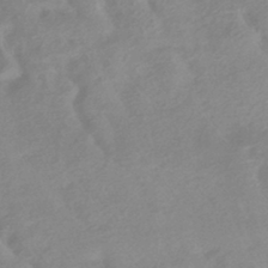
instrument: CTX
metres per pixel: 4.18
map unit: HNhu
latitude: -42.1227
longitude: 91.0865
